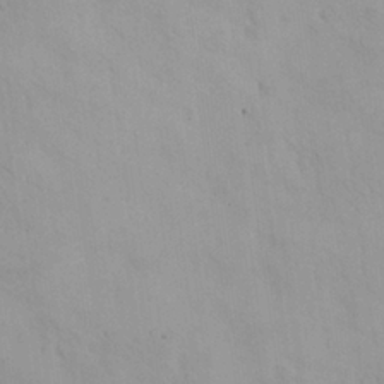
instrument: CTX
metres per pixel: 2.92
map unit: eHh
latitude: 26.3089
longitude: -65.8016
